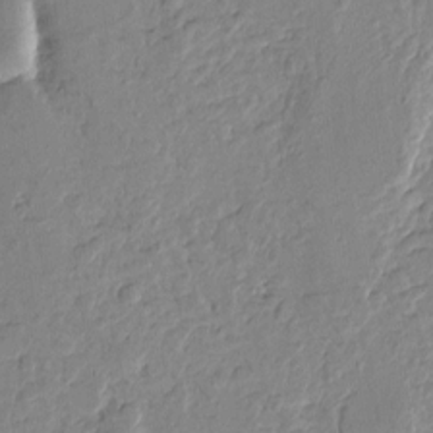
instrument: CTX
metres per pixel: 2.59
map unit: Htu
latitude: -1.0865
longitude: -176.7246
